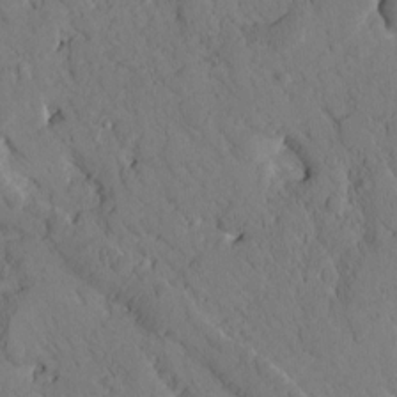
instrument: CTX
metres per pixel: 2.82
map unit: Htu
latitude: 0.4979
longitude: 176.1228
